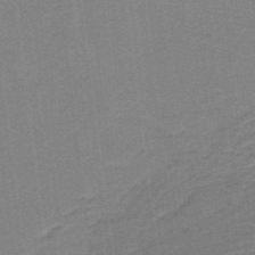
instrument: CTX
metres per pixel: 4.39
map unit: lHb
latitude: -40.2361
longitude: 54.5007
